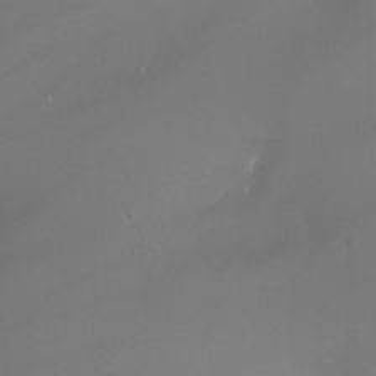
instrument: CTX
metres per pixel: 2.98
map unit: Nhu
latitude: -8.9353
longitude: -94.3279
